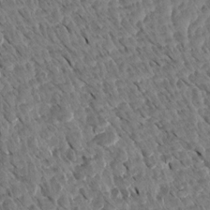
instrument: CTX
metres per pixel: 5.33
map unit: Aa
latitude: 14.3468
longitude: -141.0080
